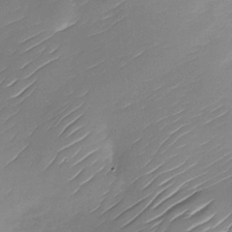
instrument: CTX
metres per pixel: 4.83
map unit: Nhu
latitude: -29.8800
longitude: -73.5183
